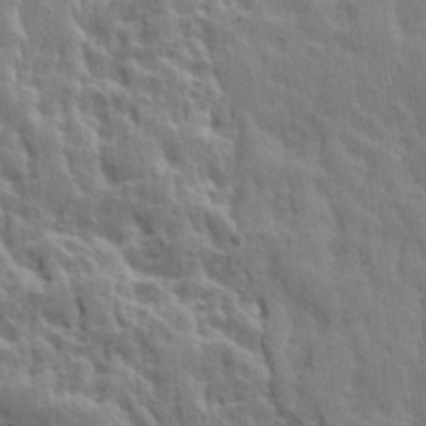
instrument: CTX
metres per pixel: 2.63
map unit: Ave
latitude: 14.0444
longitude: -134.4790
